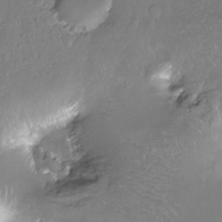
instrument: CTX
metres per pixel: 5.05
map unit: Hto
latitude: -13.7478
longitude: -42.3089
